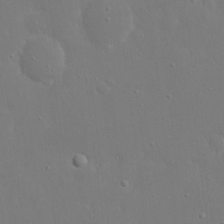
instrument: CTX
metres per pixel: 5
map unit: eHh
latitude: 16.7246
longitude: -71.5749
